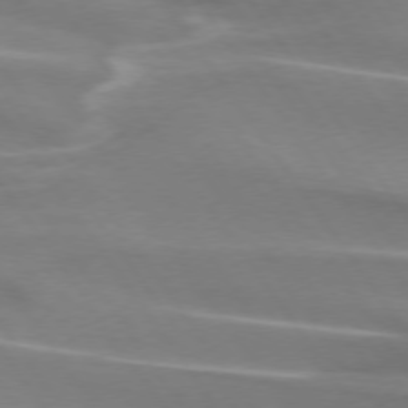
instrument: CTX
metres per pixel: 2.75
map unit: lApd
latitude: 74.2145
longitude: -62.1389
